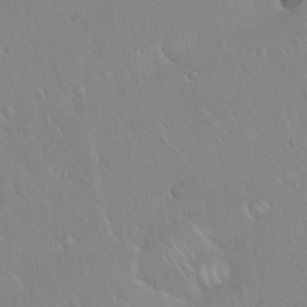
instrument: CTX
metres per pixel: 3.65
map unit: Hto
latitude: 17.0458
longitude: -57.0458
